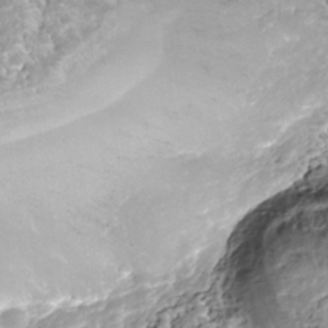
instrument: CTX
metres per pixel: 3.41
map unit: Nhe
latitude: -39.6155
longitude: -116.8380
